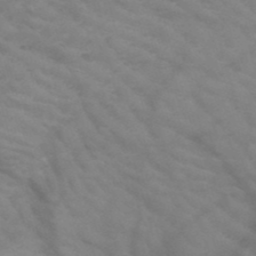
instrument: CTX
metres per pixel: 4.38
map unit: HNb
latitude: -50.2550
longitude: -46.7813
